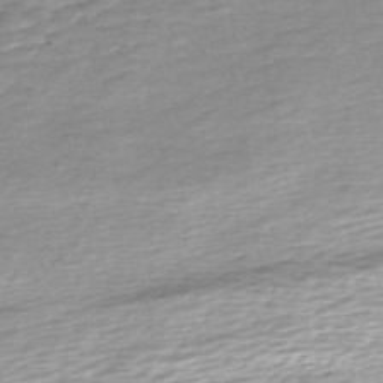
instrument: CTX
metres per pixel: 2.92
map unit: eHh
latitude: -52.6518
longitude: -24.3089
